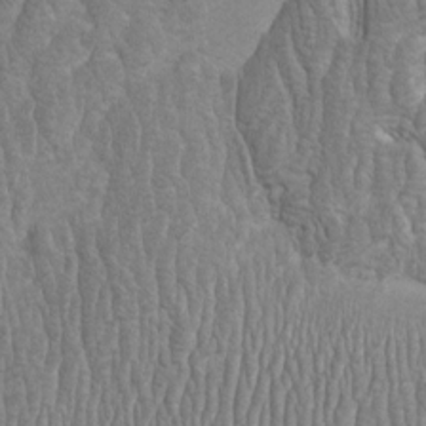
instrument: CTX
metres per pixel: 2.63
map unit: HNhu
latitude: -1.2187
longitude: 13.4455
